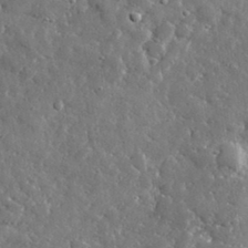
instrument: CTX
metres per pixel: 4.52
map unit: lHvf
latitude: 35.6694
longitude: -87.8772
